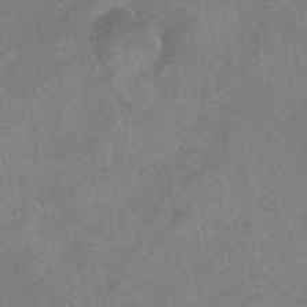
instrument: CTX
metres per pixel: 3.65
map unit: Ht
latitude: -7.2187
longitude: -36.9325
